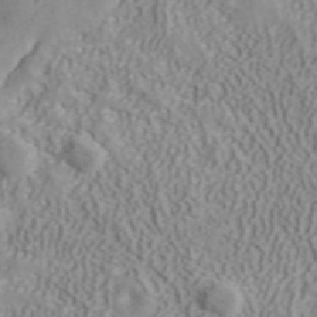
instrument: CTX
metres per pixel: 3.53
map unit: ANa
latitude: 40.7813
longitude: 34.5952
